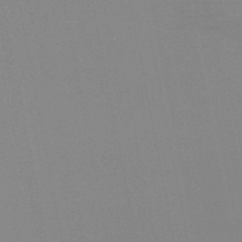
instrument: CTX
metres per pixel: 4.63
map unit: HNb
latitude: -51.1242
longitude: -46.0633
